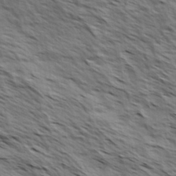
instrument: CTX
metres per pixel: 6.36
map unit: Hve
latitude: 31.5938
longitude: 149.6722
